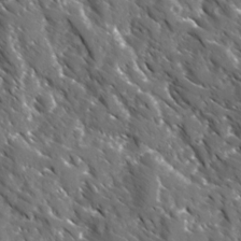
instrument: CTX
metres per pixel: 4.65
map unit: Ave
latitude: 16.6679
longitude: -130.9514
